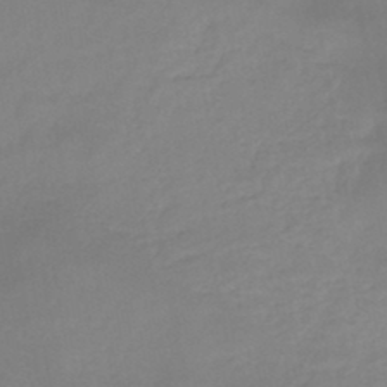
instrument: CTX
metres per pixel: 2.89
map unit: HNb
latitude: -45.8422
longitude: -35.7071
